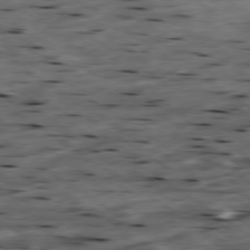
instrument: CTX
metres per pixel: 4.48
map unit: Hpe
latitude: -79.2754
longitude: -21.2915
